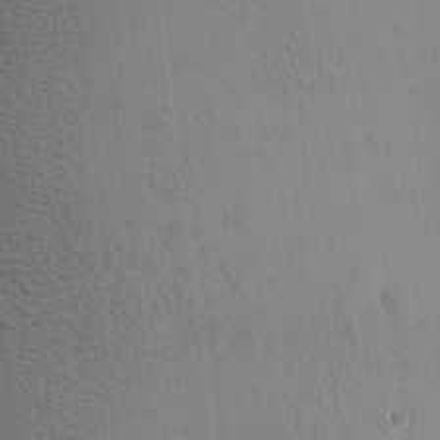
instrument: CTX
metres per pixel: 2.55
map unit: Ave
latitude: -9.3132
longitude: -122.1011
